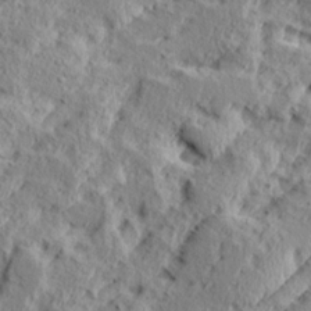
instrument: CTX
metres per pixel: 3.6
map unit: Ave
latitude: 15.7072
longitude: -138.0255
